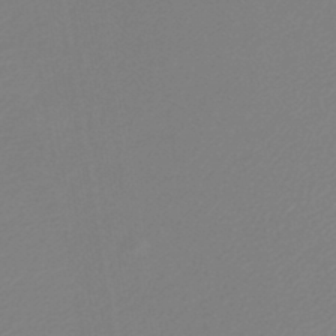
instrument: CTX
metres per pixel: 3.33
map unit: lHb
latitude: -45.6533
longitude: 59.7855
